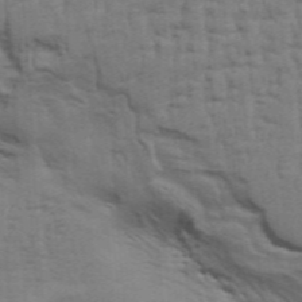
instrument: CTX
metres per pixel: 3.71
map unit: Aa
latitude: 32.9136
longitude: -135.6505
